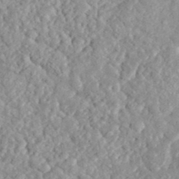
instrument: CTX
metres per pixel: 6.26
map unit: eHh
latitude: 35.8205
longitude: -79.2915
